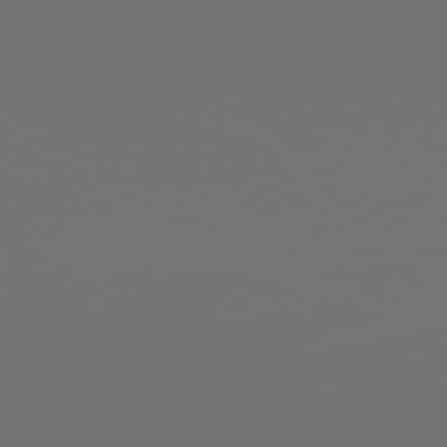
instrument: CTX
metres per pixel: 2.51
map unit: Hpe
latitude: 76.4601
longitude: -139.6127
